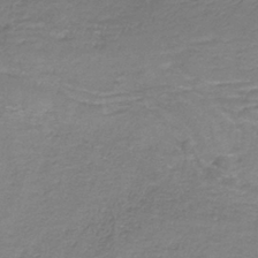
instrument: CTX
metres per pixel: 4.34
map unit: eAb
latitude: -35.8989
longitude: 52.1983
